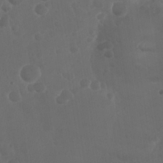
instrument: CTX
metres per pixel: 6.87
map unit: Nhu
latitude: 25.5182
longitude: -57.2348
